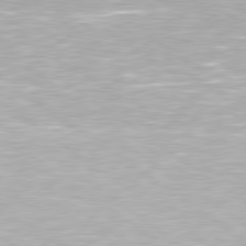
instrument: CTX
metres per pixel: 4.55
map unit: Hpe
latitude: 79.4805
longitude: -153.5749
